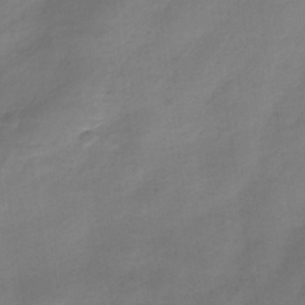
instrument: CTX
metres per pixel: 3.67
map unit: Nhe
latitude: -32.3118
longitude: -88.1389
